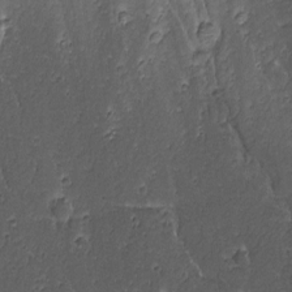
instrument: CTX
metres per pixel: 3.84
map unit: Nhu
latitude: -6.1983
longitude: -152.8569
